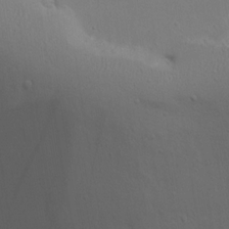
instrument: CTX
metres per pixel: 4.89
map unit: eHh
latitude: 18.6112
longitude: -71.7449
